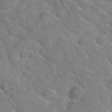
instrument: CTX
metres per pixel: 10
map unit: Hto
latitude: 35.5371
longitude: -48.8758
